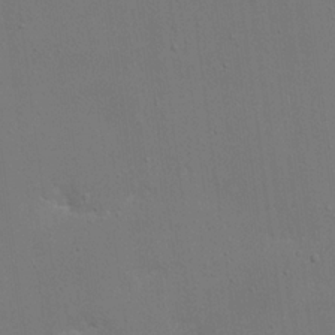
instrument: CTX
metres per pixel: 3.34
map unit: eHh
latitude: 19.4804
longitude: -69.3293
